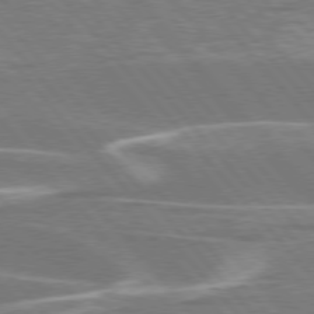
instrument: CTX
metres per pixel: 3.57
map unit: lApd
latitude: 76.3089
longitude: -63.2915
